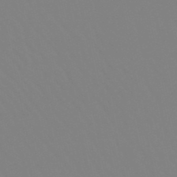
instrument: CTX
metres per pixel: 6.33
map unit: lHb
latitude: -48.9920
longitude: 69.8800
